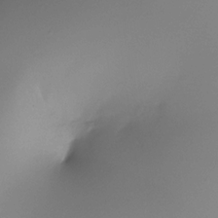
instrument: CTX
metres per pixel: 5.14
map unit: Nhe
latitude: -32.4629
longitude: -118.0822
